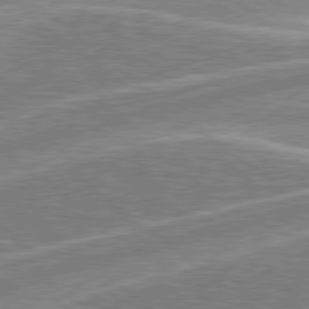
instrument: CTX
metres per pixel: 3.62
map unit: lApd
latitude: 78.8191
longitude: -158.4034
